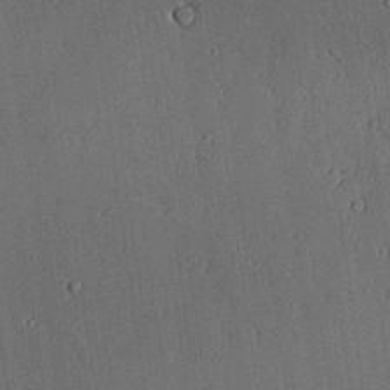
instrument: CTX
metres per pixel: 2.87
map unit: lAvf
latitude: 24.6301
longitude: -111.3293
